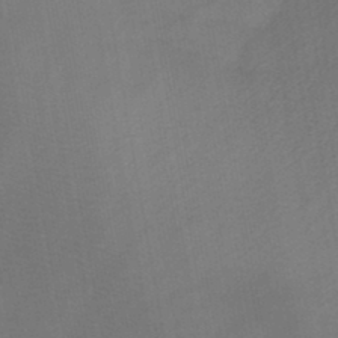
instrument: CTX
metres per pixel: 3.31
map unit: HNb
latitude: -44.4629
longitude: -39.6883
